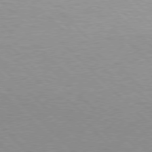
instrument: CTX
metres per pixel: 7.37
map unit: Hpe
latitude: 77.0458
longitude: -156.7813
